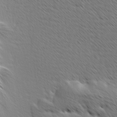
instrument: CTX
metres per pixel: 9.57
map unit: Ave
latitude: 8.2712
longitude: -106.2145
